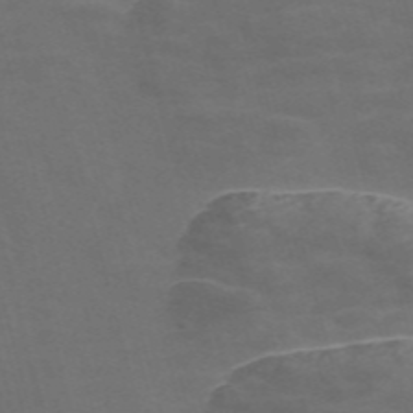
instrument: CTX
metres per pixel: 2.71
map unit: Nve
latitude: -58.2361
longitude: 65.4266
